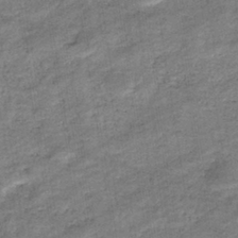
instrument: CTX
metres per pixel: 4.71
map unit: eHb
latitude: -37.3320
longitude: 77.4076
